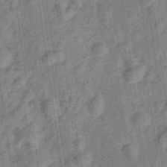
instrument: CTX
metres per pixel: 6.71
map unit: Hve
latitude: -29.1053
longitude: 94.0661
